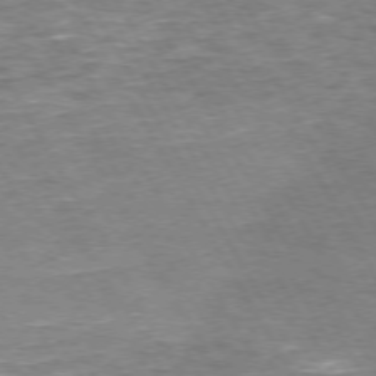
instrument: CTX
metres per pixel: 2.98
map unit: Hpe
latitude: 72.2145
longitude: -123.8394
